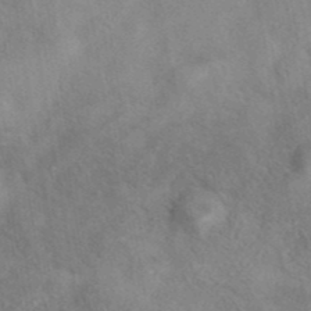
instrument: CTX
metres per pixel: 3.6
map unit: eAb
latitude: 40.2144
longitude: 108.6518
